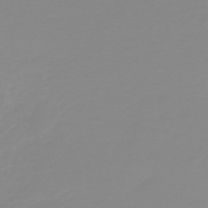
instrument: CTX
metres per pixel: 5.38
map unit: HNb
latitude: -44.1228
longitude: 51.4454
